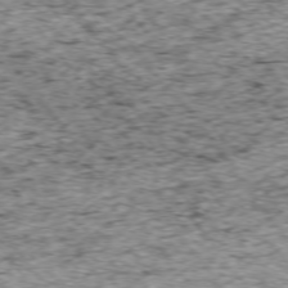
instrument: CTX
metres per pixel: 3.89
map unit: Ap
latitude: -75.0676
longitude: -87.2348
